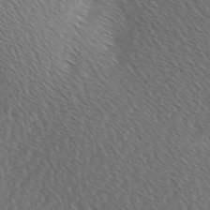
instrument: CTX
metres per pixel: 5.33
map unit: Hve
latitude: 3.2726
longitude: -121.0837
